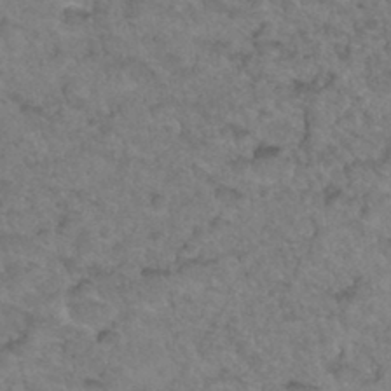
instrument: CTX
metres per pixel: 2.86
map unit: Hto
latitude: 34.4601
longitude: -49.6694
